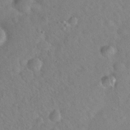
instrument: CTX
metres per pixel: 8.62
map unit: Hto
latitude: 19.8961
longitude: -53.8961
